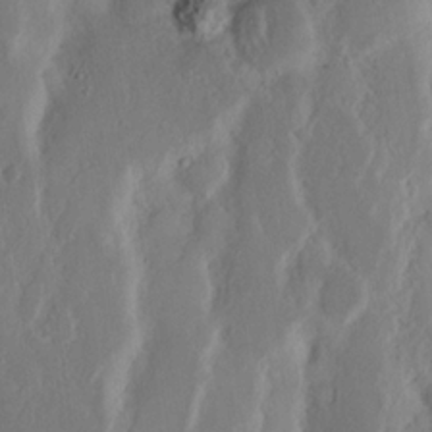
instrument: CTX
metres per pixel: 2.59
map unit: Nhu
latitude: 16.0822
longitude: -73.8773
